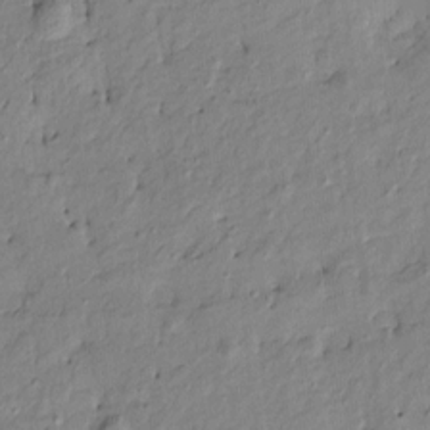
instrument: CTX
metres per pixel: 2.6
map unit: Htu
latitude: -9.3321
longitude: 177.2187
